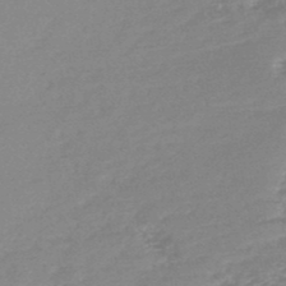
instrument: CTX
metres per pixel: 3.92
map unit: HNb
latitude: -48.1606
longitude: 57.9178
